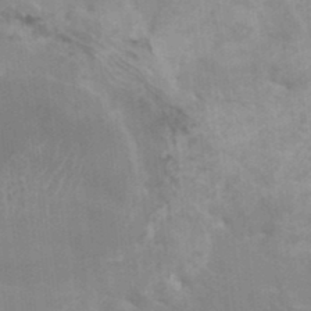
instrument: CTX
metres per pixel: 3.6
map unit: HNhu
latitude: 6.3089
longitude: -1.9906
